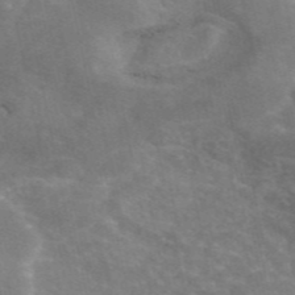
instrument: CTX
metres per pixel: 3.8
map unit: eAb
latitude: 45.8205
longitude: 116.0283
